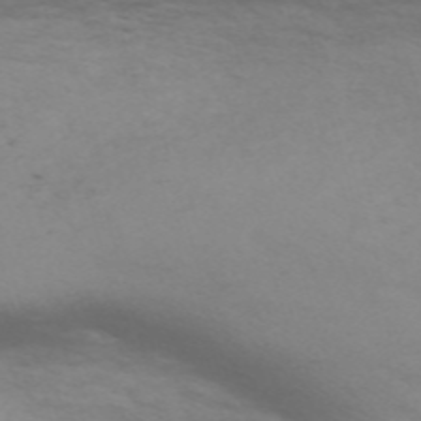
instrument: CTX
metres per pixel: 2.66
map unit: Nve
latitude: -59.3131
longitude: 56.1417
